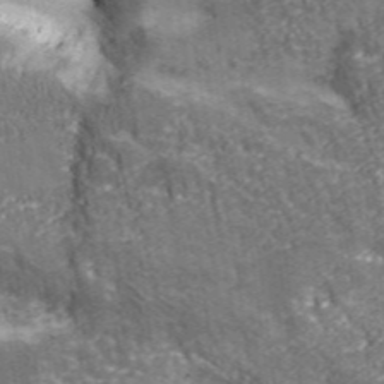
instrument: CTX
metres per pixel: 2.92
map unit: eHh
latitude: 43.2726
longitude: -90.8758
